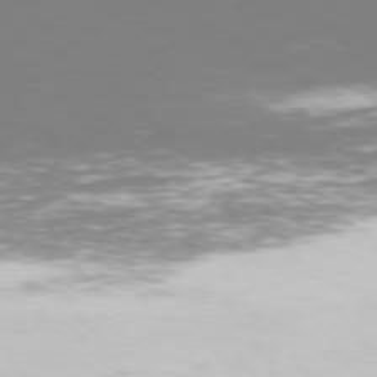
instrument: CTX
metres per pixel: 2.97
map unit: Hpe
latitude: 74.0633
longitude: -123.7827
